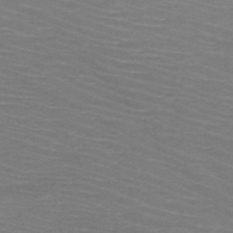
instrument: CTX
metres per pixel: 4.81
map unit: HNb
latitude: -48.4440
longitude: -45.4048
